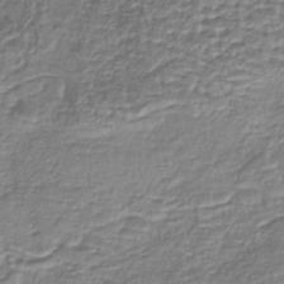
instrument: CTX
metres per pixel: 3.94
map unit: lHb
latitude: -38.4629
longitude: 58.9163
